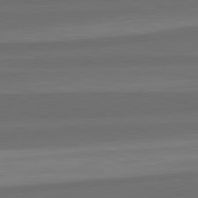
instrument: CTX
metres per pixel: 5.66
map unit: lApd
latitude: 82.3278
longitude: -171.5560
